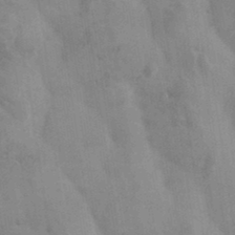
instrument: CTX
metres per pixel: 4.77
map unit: eHh
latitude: 34.4223
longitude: -134.1389
